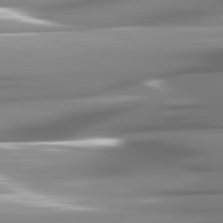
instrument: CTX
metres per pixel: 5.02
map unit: lApd
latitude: 82.0255
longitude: -143.4993
